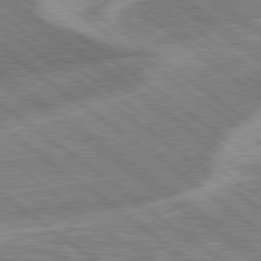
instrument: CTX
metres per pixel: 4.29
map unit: Hpe
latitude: 78.8947
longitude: -171.3293
